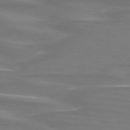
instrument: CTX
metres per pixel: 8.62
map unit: lApd
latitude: 75.0081
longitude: -80.1200
